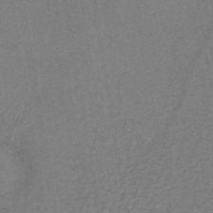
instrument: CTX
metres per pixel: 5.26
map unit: lHb
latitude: -42.1794
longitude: 64.4629
